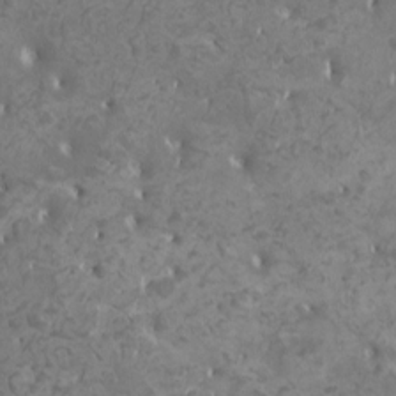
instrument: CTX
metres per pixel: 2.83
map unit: HNhu
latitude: -0.9731
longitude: 2.1227
